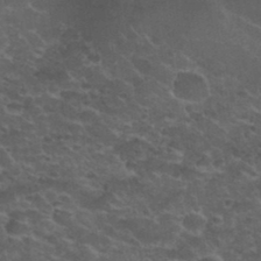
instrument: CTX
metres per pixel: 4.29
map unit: Hto
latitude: 33.5749
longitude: -50.3656
